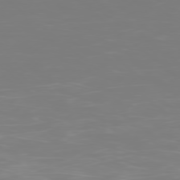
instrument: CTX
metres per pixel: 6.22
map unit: Ap
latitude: -78.6140
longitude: -96.4601
